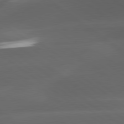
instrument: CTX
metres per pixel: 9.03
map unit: lApd
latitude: 79.6127
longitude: -47.5938
